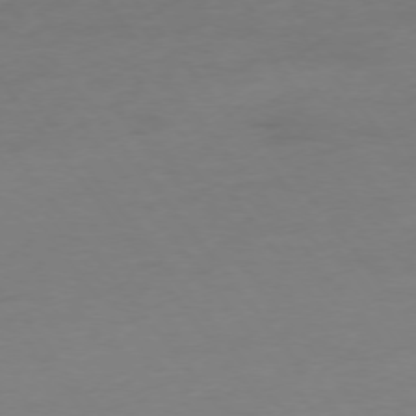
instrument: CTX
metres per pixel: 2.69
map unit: Hpe
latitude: -75.6911
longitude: -15.9906
